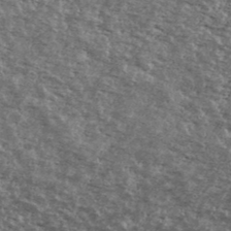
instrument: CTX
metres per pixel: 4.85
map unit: Ave
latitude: 40.5923
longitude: -108.8191
